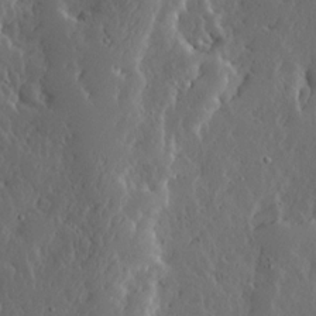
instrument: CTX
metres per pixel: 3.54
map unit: Ave
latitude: 13.5749
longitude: -136.3090
